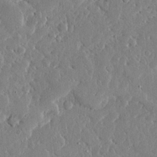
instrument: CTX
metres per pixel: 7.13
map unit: Ave
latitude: 16.6679
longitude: -139.6694
